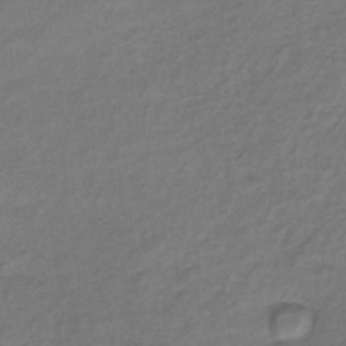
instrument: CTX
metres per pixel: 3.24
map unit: lHb
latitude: -35.2943
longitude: 61.7667
